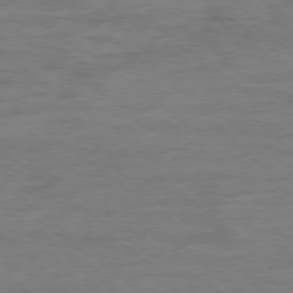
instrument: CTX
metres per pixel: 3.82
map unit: Ap
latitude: -78.9541
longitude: -102.2333
